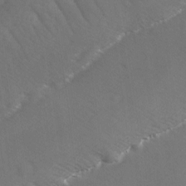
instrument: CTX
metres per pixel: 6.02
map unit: Ave
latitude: -8.3306
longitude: -120.8191
